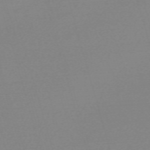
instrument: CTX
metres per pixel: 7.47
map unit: eHh
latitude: -62.0661
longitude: 52.1983
